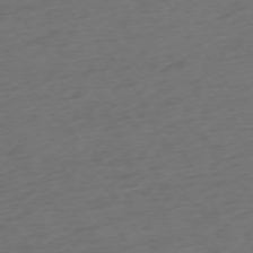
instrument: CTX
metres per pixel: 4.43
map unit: Ap
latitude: -74.6897
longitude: -71.9528
